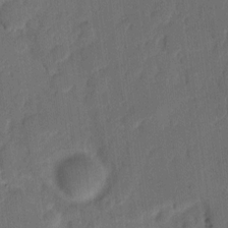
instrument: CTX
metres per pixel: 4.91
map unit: eHh
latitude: 8.6680
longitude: -65.5182
